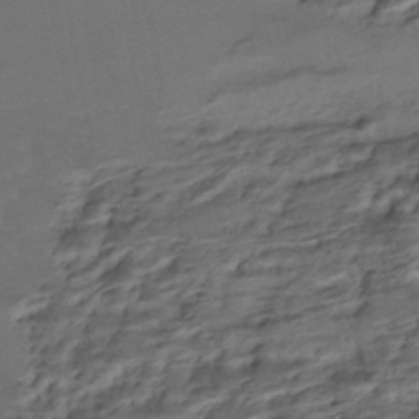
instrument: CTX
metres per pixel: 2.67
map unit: Nhe
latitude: -46.5196
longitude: 153.3698
